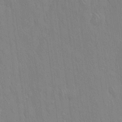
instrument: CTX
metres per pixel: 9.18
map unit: Hto
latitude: 16.0444
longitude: -57.9150
